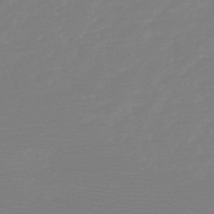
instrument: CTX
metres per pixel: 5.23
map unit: HNb
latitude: -49.2943
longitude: -43.1781
